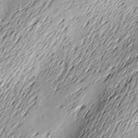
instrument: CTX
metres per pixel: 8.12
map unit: Nve
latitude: -9.1053
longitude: 173.4454
